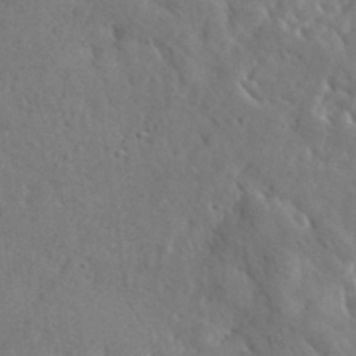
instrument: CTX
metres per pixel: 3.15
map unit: lHvf
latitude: 35.8583
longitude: -86.9136
